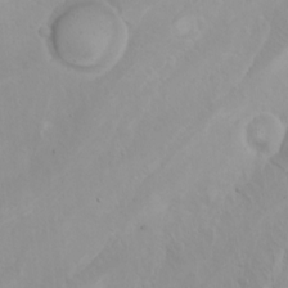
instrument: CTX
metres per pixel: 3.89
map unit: Htu
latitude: -6.1417
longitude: -68.5923
